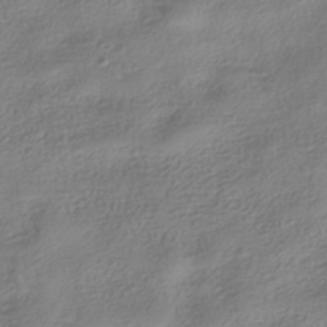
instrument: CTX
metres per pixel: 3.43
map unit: HNhu
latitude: -40.3117
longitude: 97.7478
